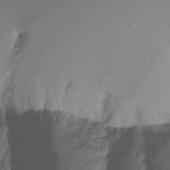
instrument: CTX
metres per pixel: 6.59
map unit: Ht
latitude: -16.4629
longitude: -46.3090
